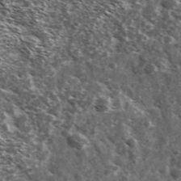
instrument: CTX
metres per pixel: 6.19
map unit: Ave
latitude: 37.8017
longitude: -108.4601
